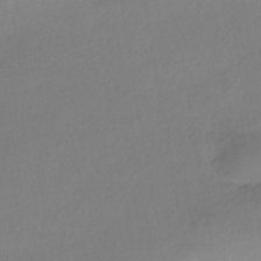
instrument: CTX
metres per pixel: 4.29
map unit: HNhu
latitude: -42.0661
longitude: 95.4076
